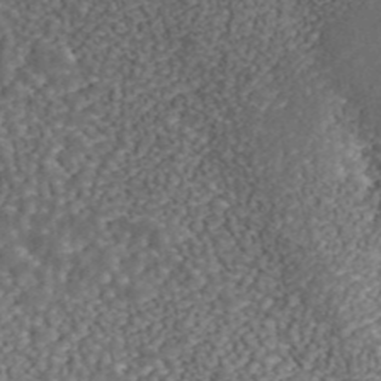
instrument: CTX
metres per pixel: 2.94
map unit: ANa
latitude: 44.6302
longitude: 38.9164
